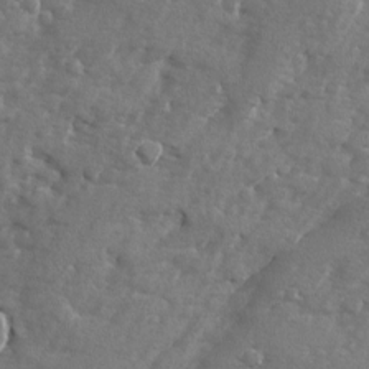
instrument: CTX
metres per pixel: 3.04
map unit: Ave
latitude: -7.8422
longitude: -117.3104
